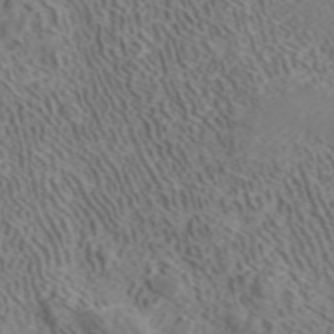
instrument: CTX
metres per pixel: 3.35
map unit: ANa
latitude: 41.4615
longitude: 33.5210
